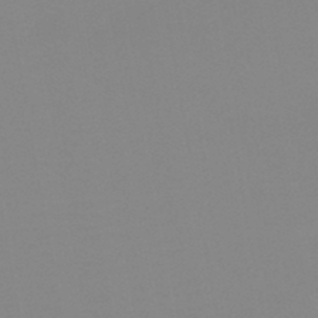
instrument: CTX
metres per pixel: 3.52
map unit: HNb
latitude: -45.6911
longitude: -44.5923
